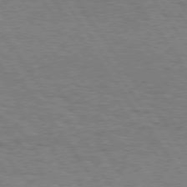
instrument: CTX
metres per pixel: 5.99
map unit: Hpe
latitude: 74.6868
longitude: -135.9717
